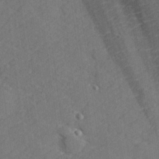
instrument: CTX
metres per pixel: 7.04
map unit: lHvf
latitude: 25.9150
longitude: 142.5573
